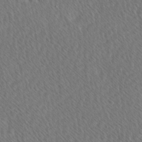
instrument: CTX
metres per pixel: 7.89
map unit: Ave
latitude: 8.2901
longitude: -106.5924
